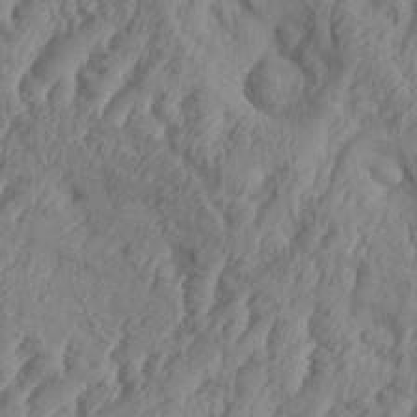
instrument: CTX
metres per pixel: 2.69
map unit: Aa
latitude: 34.4979
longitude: -136.3845
